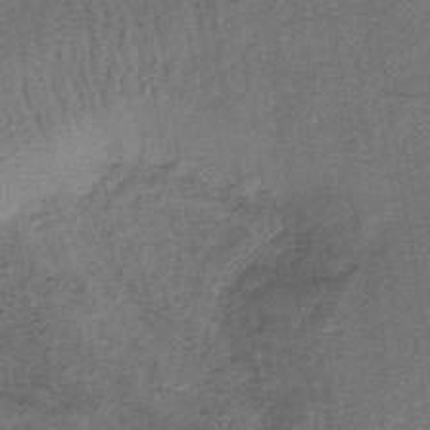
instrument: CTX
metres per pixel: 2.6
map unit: lHb
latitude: -41.1620
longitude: 59.5588
